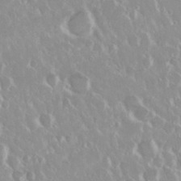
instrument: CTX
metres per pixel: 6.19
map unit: Nhu
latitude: 29.1025
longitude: -61.2348
